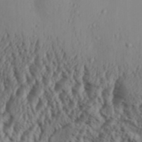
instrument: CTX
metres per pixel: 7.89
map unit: Aa
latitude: 31.6883
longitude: -136.1200
